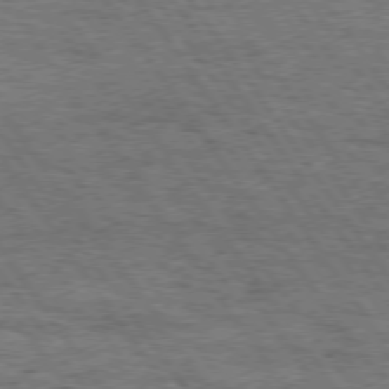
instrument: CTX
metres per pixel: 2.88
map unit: Hpe
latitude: 74.4223
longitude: -151.9717
